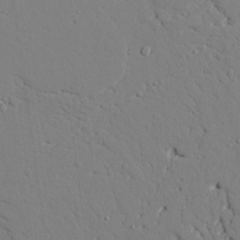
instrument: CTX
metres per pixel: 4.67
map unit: lAvf
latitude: 25.6693
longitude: -110.5168
